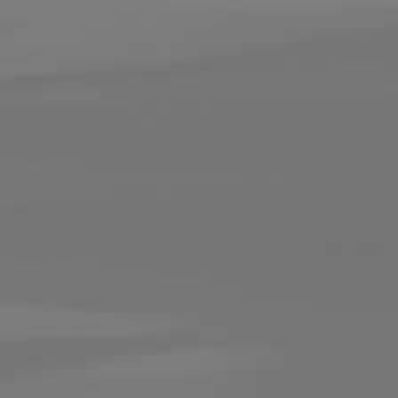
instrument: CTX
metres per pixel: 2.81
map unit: lApd
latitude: 82.7624
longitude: 171.8234
